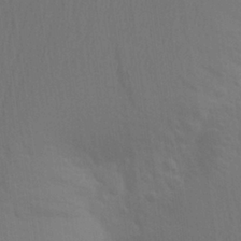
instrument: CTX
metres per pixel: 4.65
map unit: Aa
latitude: 26.2712
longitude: -145.8016
